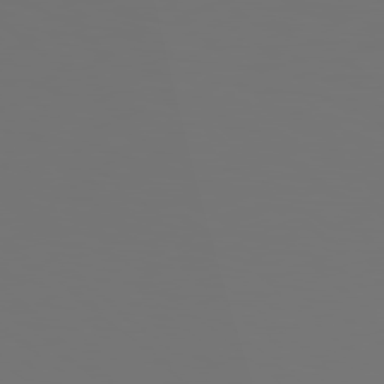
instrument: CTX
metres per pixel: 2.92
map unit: Hpe
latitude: 78.7058
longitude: 176.7463
